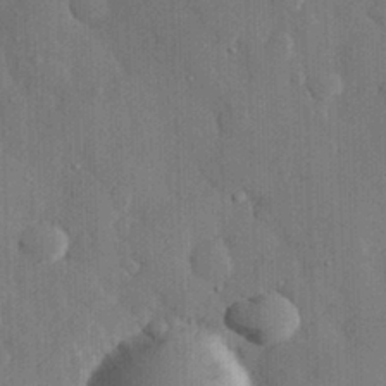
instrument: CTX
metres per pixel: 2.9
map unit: eHh
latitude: 29.0080
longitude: -80.1389
